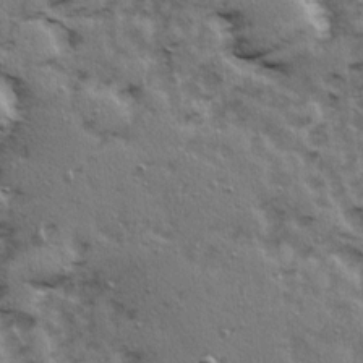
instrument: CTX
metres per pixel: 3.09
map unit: Ave
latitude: 15.2726
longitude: -104.7813
